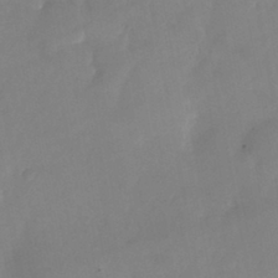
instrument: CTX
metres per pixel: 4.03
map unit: Nhu
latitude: -25.7666
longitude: -69.8772
